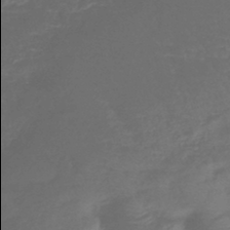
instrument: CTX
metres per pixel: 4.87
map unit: eHb
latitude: -43.1809
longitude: 82.0094
